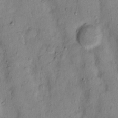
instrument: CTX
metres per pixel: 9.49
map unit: Nhu
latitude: 13.1781
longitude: -29.6883
